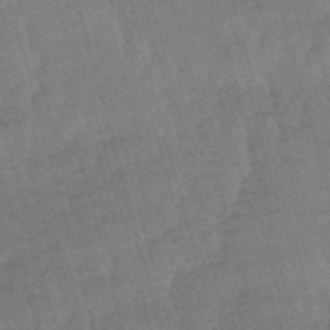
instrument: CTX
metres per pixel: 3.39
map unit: eHb
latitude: -49.3132
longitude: 76.9542
